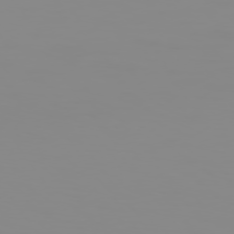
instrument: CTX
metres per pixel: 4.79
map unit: Hpe
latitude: 74.7813
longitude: -128.4412
